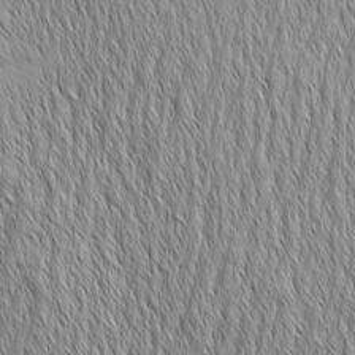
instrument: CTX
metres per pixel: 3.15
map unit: Aa
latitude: 6.7624
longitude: -129.7827
